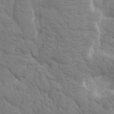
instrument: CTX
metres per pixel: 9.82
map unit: Htu
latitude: -1.0865
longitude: 174.2928
